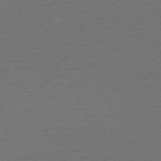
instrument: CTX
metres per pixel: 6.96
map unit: lHb
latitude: -45.7478
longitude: 71.6722
